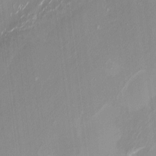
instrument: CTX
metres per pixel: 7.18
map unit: HNhu
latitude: -0.9542
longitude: -6.4601
